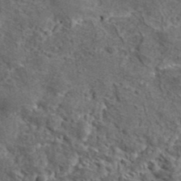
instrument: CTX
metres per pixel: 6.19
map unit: lHvf
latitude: 41.9717
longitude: -88.9514
